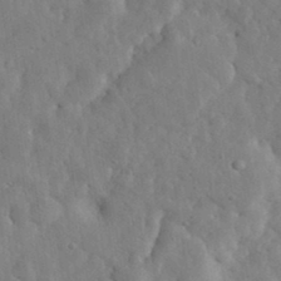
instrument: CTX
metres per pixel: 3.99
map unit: eHh
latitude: 34.0633
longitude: -78.1767
